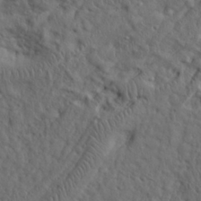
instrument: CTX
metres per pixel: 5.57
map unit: eHh
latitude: 30.4790
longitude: -69.1970
